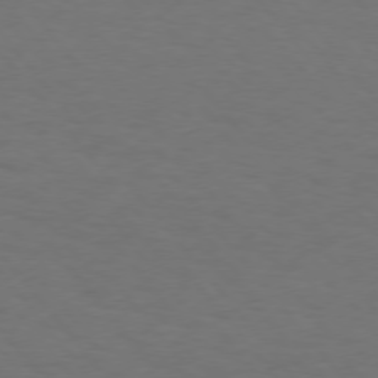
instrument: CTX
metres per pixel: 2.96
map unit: Hpe
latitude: 74.8569
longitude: -132.0822
